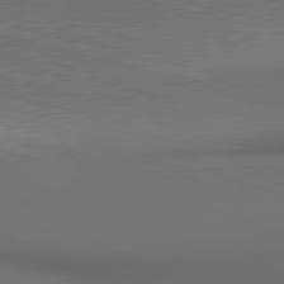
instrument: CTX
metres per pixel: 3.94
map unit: lApd
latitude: 80.6679
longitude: 155.3132
